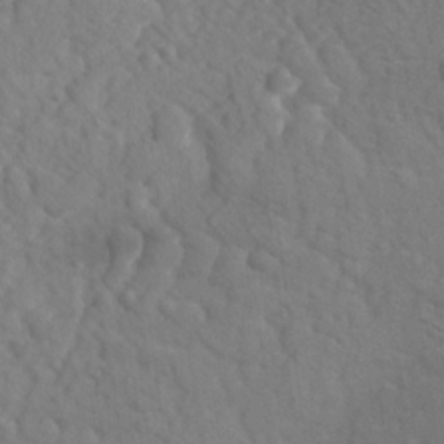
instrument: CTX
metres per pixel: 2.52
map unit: lAvf
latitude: -9.3132
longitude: -121.1403
